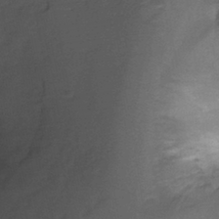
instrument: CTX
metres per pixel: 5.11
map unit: Ht
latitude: -10.8975
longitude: -38.8191
